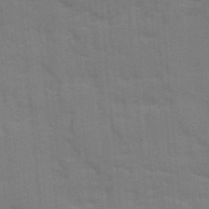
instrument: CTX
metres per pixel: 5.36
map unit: Ave
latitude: 10.8380
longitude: -101.9528
